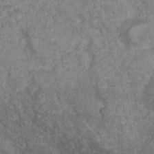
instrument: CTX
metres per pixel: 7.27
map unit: Nhu
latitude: 5.7261
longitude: -17.9528
